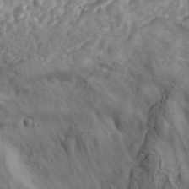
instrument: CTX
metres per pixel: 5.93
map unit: lHvf
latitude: 36.2523
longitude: -90.5357
